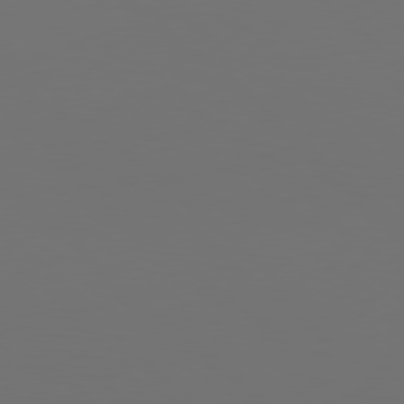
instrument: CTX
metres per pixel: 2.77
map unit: Hpe
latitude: 78.0444
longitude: -171.8961
